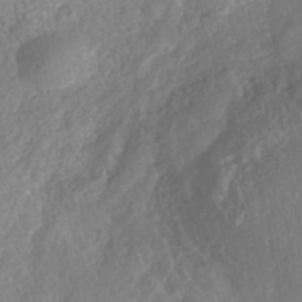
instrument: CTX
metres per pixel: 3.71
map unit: Nhe
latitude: -40.5951
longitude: -110.4601
